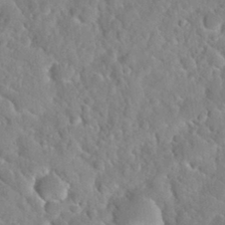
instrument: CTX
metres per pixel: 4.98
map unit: Nhu
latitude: 30.7436
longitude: -51.4048
